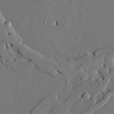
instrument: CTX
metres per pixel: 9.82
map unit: lAvf
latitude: 24.1199
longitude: -111.2537
